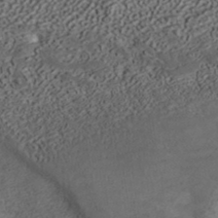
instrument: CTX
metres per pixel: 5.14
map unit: ANa
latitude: 37.3104
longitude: 19.6344
